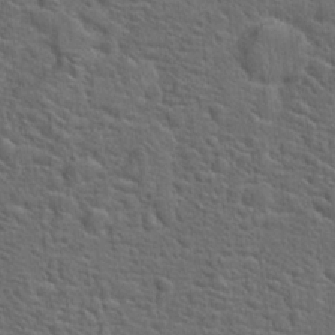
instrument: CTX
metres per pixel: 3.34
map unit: Hto
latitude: 19.3103
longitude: -43.3293
